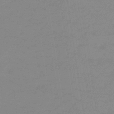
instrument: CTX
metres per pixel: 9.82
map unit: eHb
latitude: -45.1053
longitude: 86.5385
